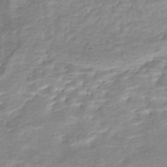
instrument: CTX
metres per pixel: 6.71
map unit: Nhe
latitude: -46.1794
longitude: 152.3684
